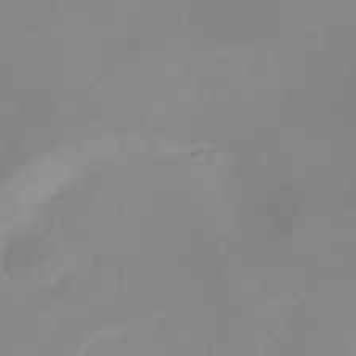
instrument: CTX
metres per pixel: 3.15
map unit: HNhu
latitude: -40.2550
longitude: 93.6155
